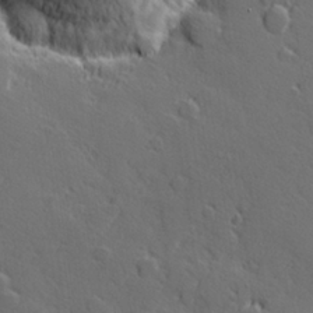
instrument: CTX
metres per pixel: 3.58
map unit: Hve
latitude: 26.4601
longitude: 144.5952
